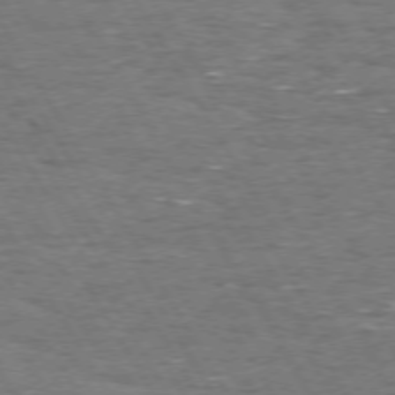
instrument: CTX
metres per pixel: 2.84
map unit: Hpe
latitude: 72.3846
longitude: -123.4237
